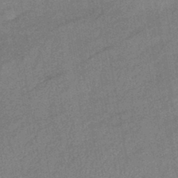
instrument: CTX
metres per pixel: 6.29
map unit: eHb
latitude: -42.5006
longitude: 82.5007
